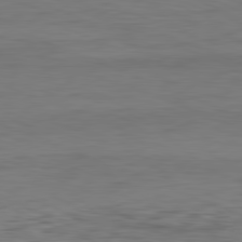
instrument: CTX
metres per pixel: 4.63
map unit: Ap
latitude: -82.1039
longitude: -75.4804
